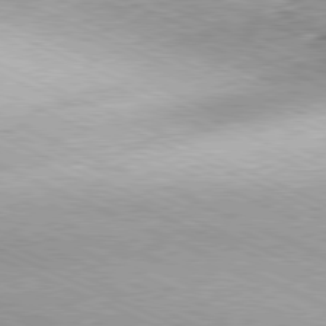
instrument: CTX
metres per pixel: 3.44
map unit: Hpe
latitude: -81.5588
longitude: 11.3510
